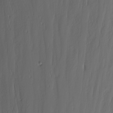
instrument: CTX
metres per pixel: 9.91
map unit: Nhu
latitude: -6.0850
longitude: -67.4615
